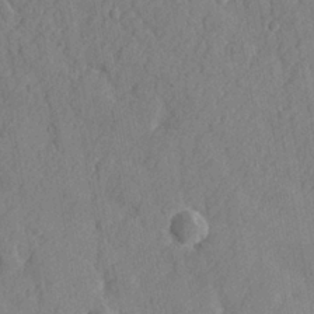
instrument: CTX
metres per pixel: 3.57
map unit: lHvf
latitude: 22.6868
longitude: 143.7099
